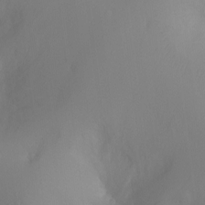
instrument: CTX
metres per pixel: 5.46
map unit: Ht
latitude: -6.8975
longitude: -20.2145
